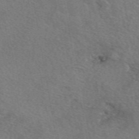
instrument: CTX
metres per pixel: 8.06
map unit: eAb
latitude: 50.3656
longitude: 110.6896
